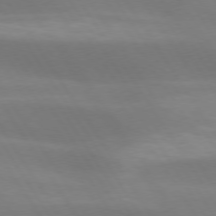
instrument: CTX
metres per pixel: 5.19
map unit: lApd
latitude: 73.9151
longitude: -49.1403
